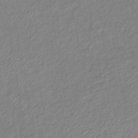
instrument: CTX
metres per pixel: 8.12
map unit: eHb
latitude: -41.6722
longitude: 81.5021
